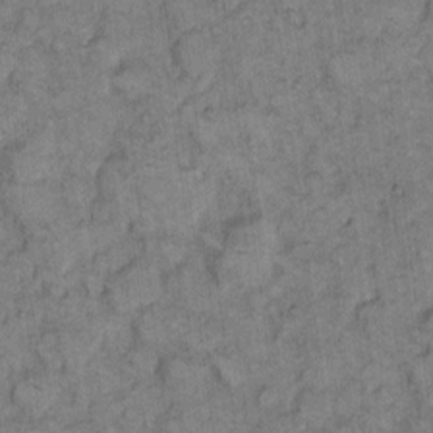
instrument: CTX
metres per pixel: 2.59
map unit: eHh
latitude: 8.3090
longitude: -63.5371
